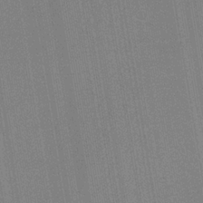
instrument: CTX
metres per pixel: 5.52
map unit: HNb
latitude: -33.3132
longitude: 54.8408
